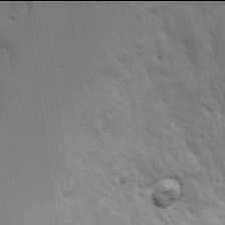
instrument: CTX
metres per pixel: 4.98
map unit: Aa
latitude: 17.9906
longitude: -142.4979
